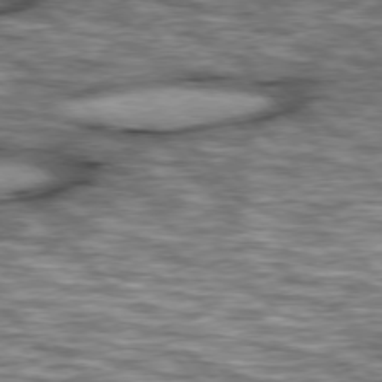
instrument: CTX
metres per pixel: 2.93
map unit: lApd
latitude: 76.5545
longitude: -49.4804
